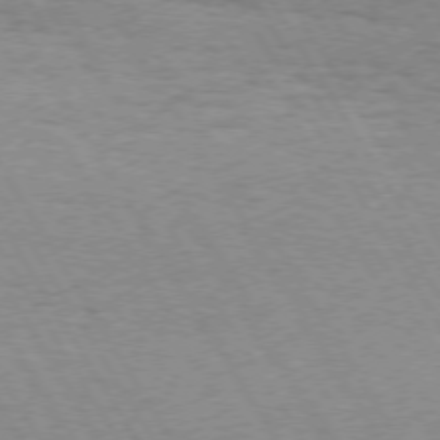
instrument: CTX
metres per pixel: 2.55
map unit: Hpe
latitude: 73.1781
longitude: -143.2726
